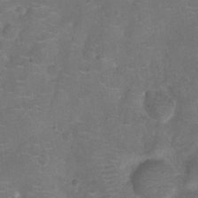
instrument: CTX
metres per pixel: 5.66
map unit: Ht
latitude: -11.1620
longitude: -20.9136
